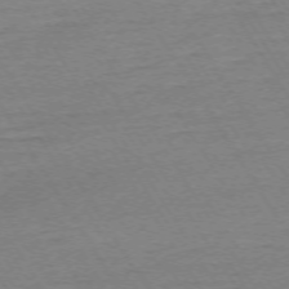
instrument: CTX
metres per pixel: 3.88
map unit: Ap
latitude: -73.5777
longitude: -84.8947
